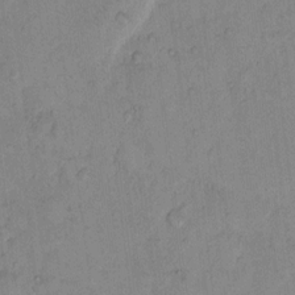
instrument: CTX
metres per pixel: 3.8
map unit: Hto
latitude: 8.0255
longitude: -59.5182
